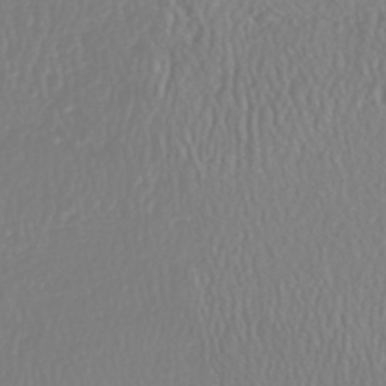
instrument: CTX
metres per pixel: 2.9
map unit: HNhu
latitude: -46.7463
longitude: 104.1794
